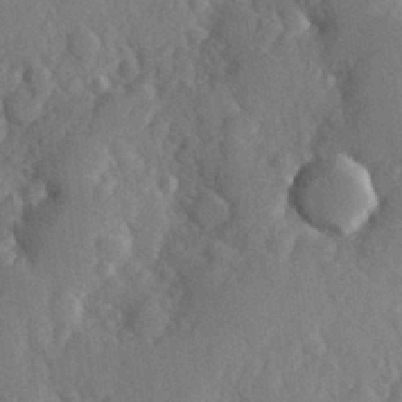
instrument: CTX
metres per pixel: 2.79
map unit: Hve
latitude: 26.1389
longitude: 150.1039
